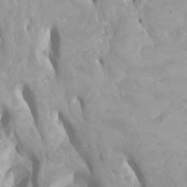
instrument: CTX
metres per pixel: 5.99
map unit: Ht
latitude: -2.2172
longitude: -61.9150
